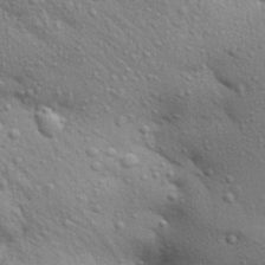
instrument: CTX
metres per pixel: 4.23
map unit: Aa
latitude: 30.4034
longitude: -147.5560
